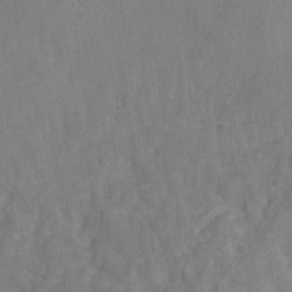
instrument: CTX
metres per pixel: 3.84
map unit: Nve
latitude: -24.8408
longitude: 107.5210
